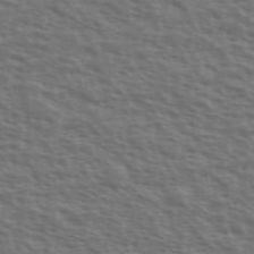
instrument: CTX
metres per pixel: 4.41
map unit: Ave
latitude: 38.9136
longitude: -111.5371
